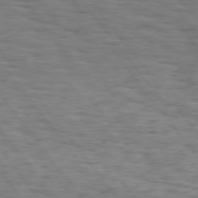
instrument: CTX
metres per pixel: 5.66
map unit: Hpe
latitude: 74.7624
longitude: -133.6883
